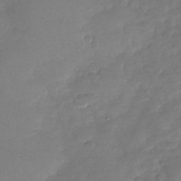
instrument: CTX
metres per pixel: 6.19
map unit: Nhu
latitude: -28.9920
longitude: -62.1956
